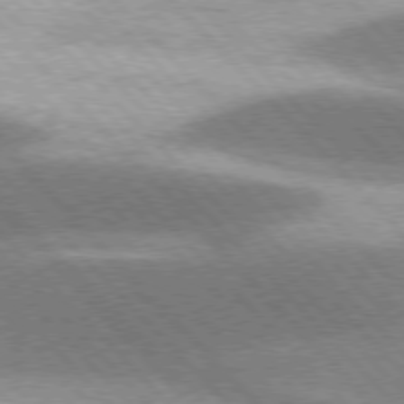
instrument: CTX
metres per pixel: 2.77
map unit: lApd
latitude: 76.3278
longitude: -64.1767
